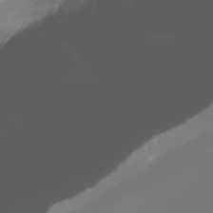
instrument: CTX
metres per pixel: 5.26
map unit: Nhe
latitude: -33.3888
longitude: -116.5924
